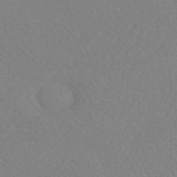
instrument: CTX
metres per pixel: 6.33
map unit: HNhu
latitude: -44.4629
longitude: 92.8219
